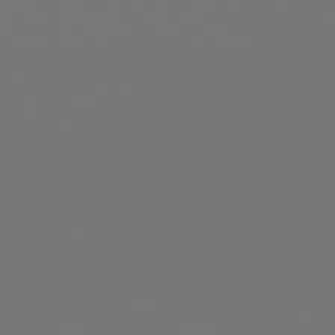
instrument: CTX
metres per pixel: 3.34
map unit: Hpe
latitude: 78.6302
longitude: -163.1404
